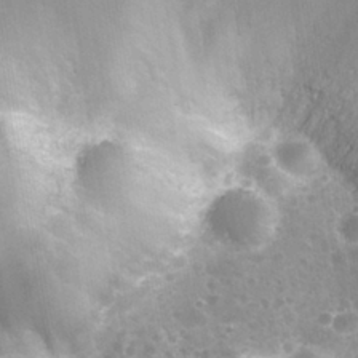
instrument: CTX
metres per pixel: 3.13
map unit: Nhu
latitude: 25.9717
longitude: -56.1388
